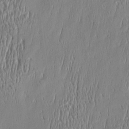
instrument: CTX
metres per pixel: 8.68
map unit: Htu
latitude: -5.5210
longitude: 174.8596
